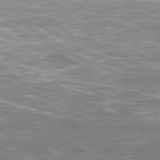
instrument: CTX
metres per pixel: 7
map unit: Ap
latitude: -80.9353
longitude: -59.7828
